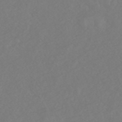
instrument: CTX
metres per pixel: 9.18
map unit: HNhu
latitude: -48.7841
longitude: 101.1242
